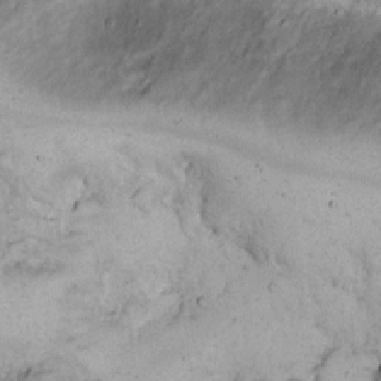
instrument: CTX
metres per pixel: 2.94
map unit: eHh
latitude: 14.8002
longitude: -63.2537
